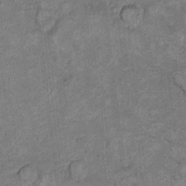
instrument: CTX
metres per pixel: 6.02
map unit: Hto
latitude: 8.2523
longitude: -36.1955
